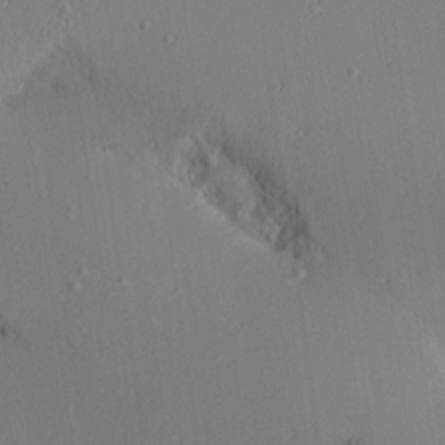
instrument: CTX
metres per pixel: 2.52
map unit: Aa
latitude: 17.8205
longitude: -126.3090
